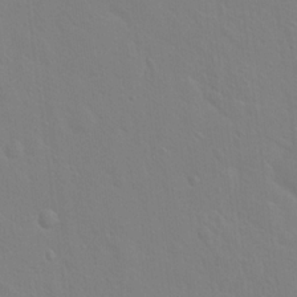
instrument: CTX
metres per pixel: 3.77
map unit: Hto
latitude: 17.3671
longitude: -39.7261
